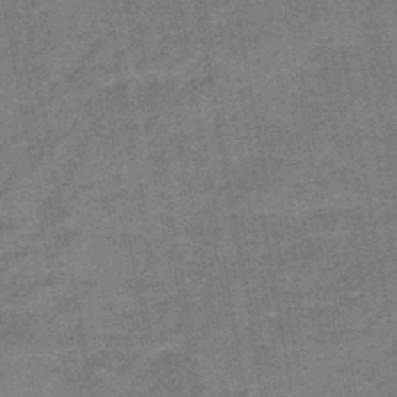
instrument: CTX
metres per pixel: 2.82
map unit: HNb
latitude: -45.5210
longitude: 52.3873
